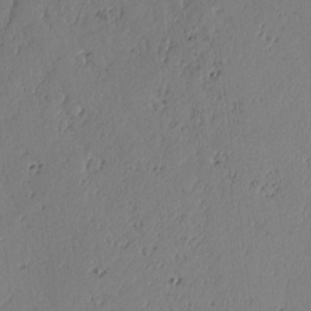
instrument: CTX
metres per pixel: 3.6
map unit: lAvf
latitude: -2.4628
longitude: -106.0633
